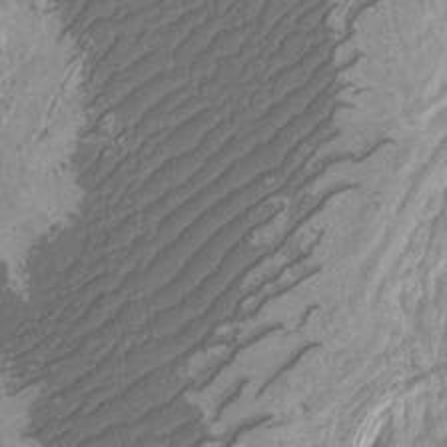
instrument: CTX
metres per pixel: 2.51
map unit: Htu
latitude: -11.1620
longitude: -74.0822
